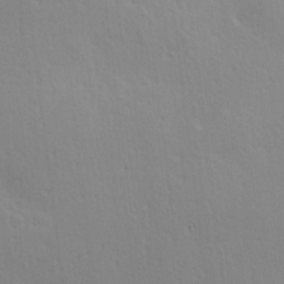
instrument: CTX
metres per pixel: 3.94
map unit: Hve
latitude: 18.3845
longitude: 149.5022
